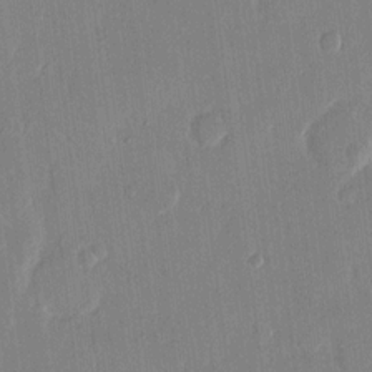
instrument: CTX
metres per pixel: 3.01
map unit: eHh
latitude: 13.7639
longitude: -69.4049
